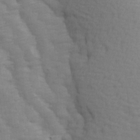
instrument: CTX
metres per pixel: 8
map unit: Ave
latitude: 14.0255
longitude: -105.3104
